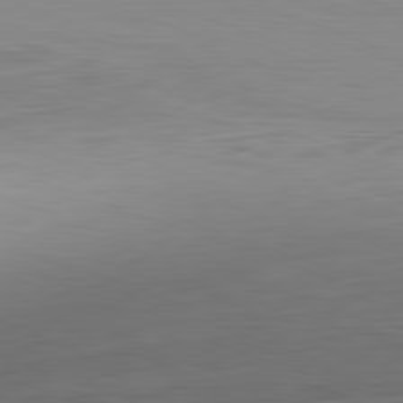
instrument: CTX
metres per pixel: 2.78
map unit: Hpe
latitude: -82.1795
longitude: 10.3684
